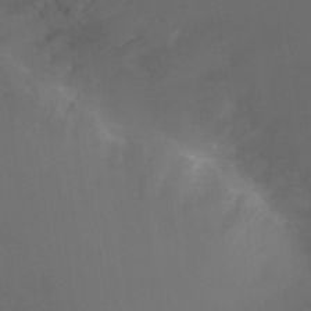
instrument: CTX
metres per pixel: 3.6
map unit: Nhu
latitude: 28.3656
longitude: -55.9906
